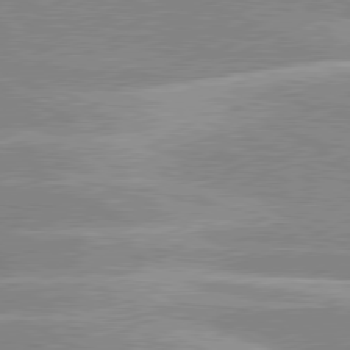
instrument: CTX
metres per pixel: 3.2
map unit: lApd
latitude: 80.2333
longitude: -125.1781
